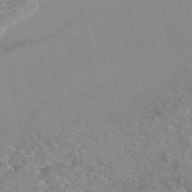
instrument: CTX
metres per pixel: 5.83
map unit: eAb
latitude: 49.2915
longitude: 111.3887
